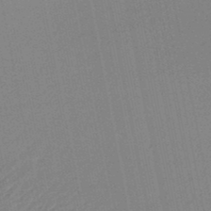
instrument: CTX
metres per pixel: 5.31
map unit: HNb
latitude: -47.6722
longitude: 58.4817
